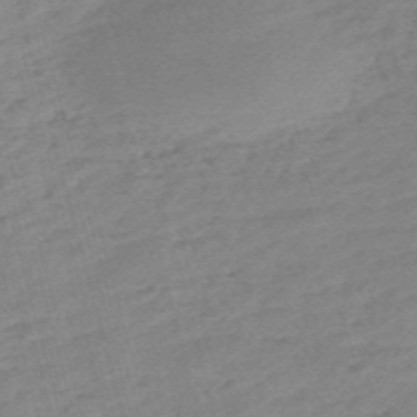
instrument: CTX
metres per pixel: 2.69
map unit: Nve
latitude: -58.6329
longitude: 54.0472
